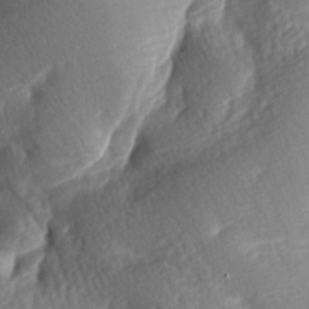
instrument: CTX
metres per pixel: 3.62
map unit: lAa
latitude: -8.4062
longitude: -126.1389
